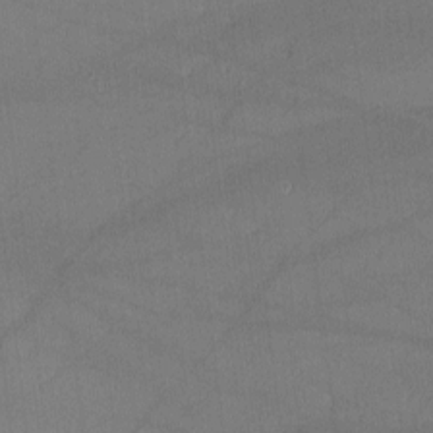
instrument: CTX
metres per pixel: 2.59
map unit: lHvf
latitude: -11.5399
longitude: -102.6679
